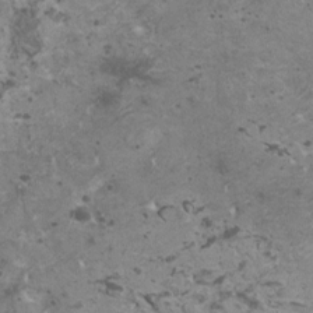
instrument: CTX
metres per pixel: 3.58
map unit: HNhu
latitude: 0.1388
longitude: 2.9163
